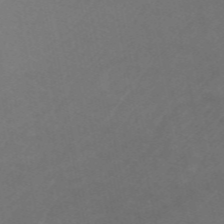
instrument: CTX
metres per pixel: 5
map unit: ANa
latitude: 48.8947
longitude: -73.7828
